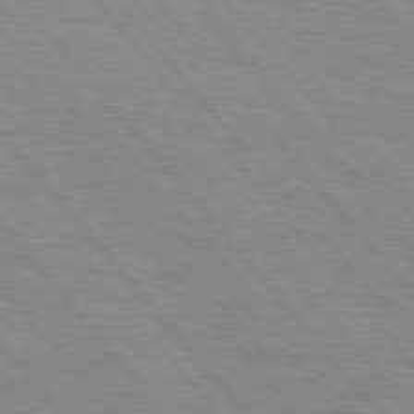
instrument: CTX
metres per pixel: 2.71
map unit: Hpe
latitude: 75.9906
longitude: -153.4427
